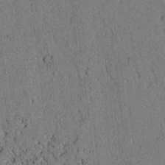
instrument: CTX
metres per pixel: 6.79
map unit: lAvf
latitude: 4.6490
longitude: 169.4454
